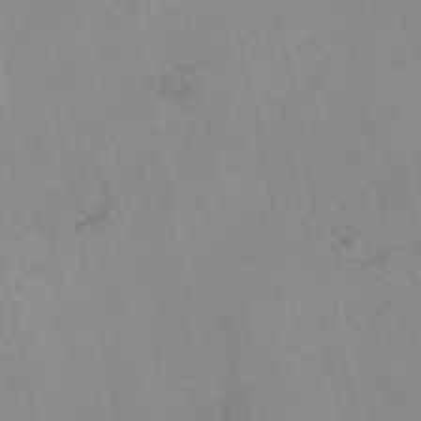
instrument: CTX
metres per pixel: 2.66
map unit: eAb
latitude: 49.2348
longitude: 104.4629
